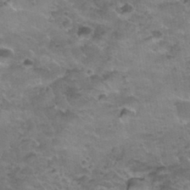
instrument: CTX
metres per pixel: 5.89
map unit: Nhu
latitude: 31.5371
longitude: -52.8947
